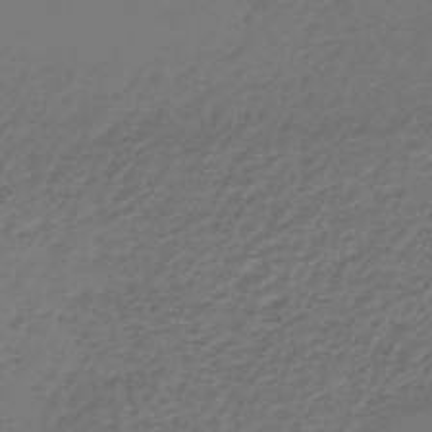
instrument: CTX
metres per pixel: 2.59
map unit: lHb
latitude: -45.9556
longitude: 63.1998
